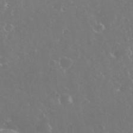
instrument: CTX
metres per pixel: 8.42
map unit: eHh
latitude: 34.6301
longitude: -61.0269
